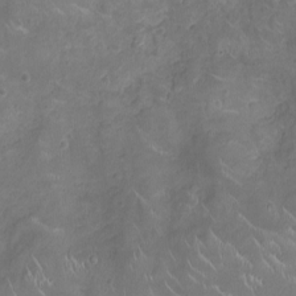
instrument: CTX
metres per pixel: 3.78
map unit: Ht
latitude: -5.0486
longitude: -15.7261
